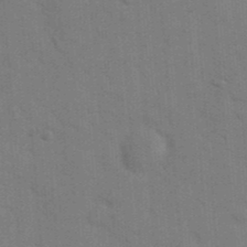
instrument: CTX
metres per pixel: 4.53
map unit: eHh
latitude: 18.7246
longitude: -63.8395
